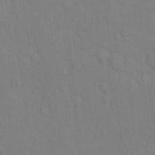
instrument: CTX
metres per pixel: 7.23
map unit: Hto
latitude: 13.1970
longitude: -61.1592
